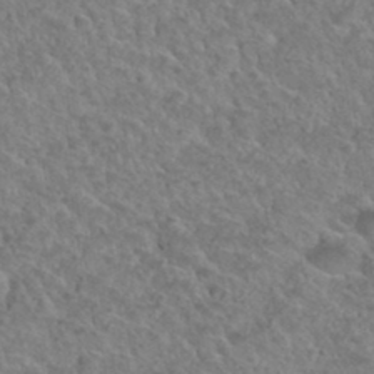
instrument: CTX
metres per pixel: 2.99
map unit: Hto
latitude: 33.0836
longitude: -49.8772
